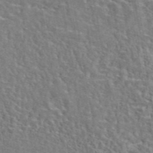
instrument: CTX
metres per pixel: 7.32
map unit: eAb
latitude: 43.6127
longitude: 113.8234
